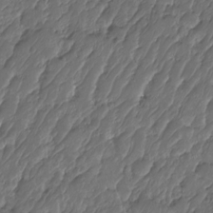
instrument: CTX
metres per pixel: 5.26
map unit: HNhu
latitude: -24.5763
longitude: 50.7274
